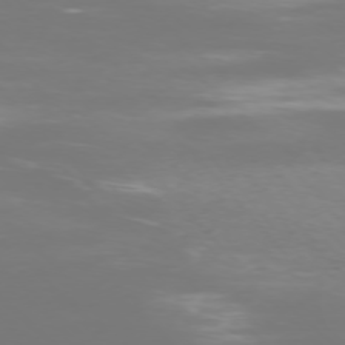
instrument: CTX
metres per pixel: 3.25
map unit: Ap
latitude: -76.4629
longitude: -81.4237
